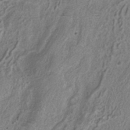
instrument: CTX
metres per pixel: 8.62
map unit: ANa
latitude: -37.5210
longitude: 95.1809
